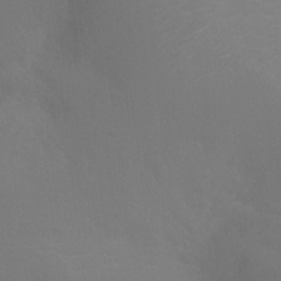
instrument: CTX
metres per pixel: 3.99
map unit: Ht
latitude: -4.1228
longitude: -25.4237
